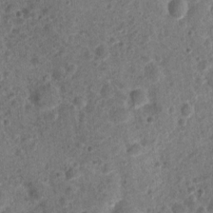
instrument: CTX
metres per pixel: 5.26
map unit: Nhu
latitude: 2.5168
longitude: -14.6491
